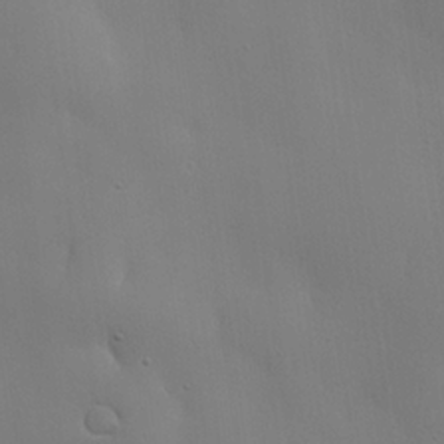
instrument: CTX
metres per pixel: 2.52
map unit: lHvf
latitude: 22.4601
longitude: 145.8611
